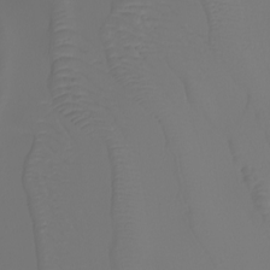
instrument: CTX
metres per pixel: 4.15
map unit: Nhu
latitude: -5.6910
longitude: -96.1578
